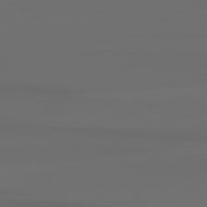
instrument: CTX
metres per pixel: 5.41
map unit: Hpe
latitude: 78.4034
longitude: -133.5560
